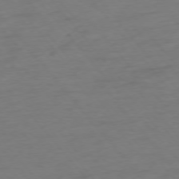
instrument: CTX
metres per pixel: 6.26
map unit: Hpe
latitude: -75.8612
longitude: -15.0837
